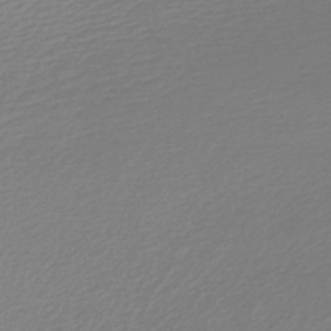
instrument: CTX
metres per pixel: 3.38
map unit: lHb
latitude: -47.6344
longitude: 60.5196
